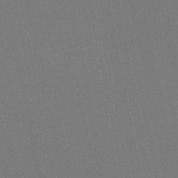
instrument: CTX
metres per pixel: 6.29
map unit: HNb
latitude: -45.8611
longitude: 55.9556
